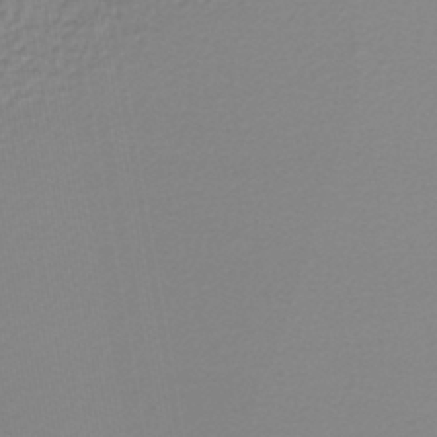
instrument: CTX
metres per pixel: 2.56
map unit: lHb
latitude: -44.2740
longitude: 65.4833
